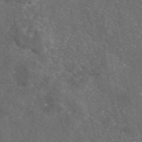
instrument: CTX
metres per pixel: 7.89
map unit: eAb
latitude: 47.0648
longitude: 111.5021
